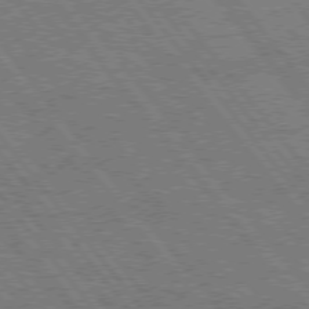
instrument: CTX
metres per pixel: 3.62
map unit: Hpe
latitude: 75.1403
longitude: -150.0633
